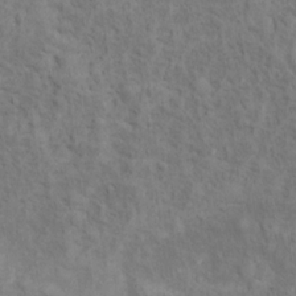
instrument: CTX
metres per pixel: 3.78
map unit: Ht
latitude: 13.4427
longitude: -39.9717
